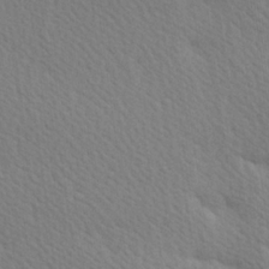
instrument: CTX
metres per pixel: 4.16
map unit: Hve
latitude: 26.1956
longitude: -93.9150
